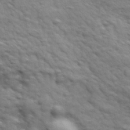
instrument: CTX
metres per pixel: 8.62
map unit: Ave
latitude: 18.1011
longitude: -132.3278
